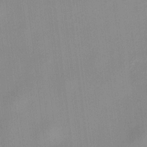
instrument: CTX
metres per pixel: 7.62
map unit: HNhu
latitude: 11.3293
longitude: 10.3873
